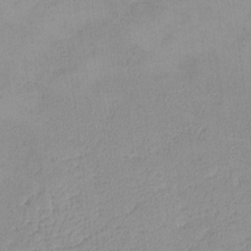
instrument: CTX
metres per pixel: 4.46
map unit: lHvf
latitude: -13.3510
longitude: -102.3656
